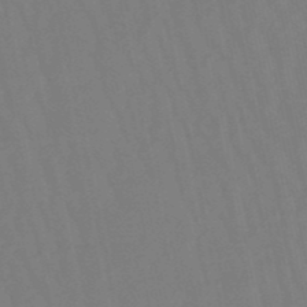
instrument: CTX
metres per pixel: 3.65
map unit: lHb
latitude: -49.7100
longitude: 71.4832
